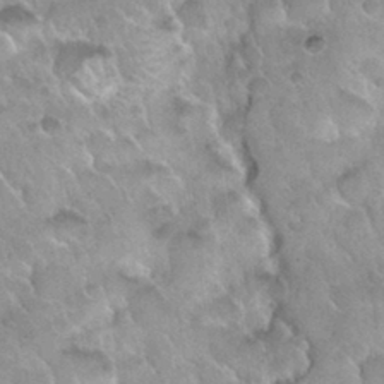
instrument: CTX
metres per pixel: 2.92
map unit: Nhu
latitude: 30.3657
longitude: -54.5546
